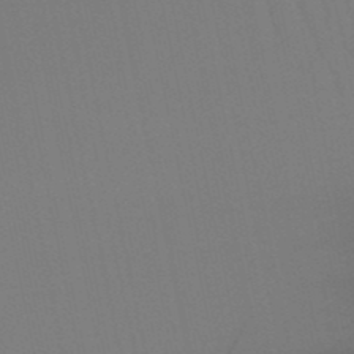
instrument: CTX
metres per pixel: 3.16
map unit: lHb
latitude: -49.8045
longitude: 70.5007
